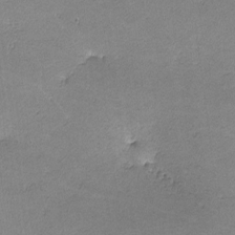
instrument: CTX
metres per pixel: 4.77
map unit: lHvf
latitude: -11.0487
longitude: -103.1214
